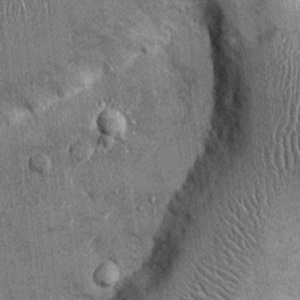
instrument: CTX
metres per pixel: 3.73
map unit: Ht
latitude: -2.8030
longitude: -12.8758
